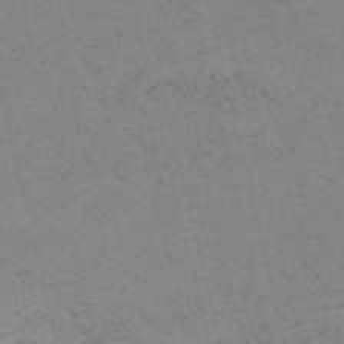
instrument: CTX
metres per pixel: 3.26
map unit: HNb
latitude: -55.3132
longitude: -47.5938
